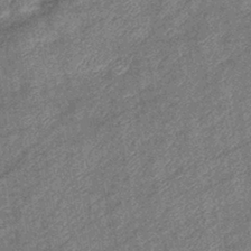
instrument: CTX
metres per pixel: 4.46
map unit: eHb
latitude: -39.8611
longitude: 79.3887
